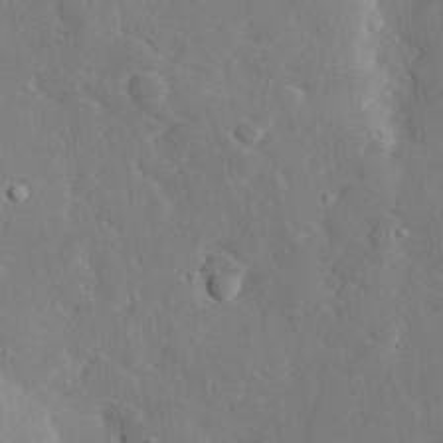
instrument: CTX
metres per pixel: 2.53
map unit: lHvf
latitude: 32.4223
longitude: -85.5938
